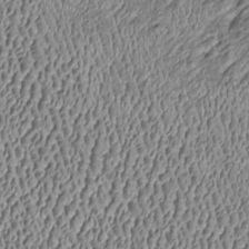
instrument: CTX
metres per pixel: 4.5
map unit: Htu
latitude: -7.3698
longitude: 156.8786
